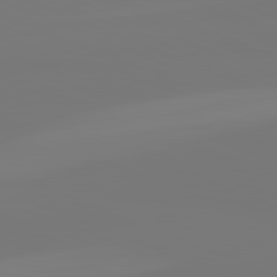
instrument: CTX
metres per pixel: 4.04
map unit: lApd
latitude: 82.4412
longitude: 155.7100
